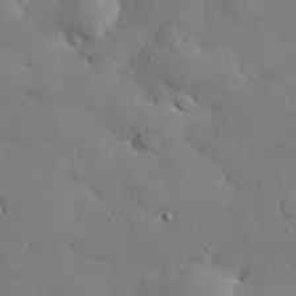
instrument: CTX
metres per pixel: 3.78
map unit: eHh
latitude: 29.1592
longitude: -81.7450
